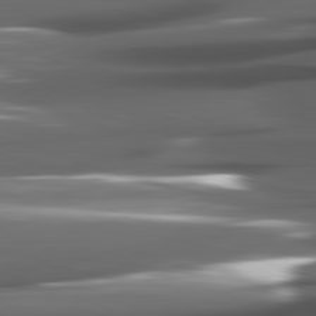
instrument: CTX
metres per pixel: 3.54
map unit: lApd
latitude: 82.1388
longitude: -140.6112
